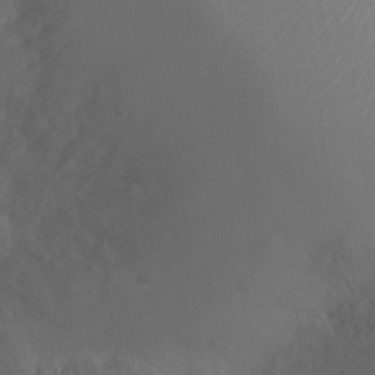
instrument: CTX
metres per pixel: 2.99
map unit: Ht
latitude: -2.4628
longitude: -16.0822
